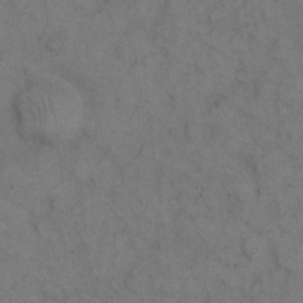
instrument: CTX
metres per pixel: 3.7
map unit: eHh
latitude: 9.6127
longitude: -63.0459
